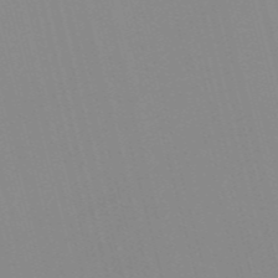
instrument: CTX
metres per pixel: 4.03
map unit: Nve
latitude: -57.4643
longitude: 61.8611
